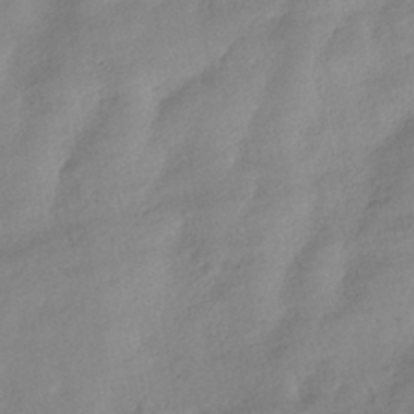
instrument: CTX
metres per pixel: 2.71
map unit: HNhu
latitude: -39.8611
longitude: 97.6344
